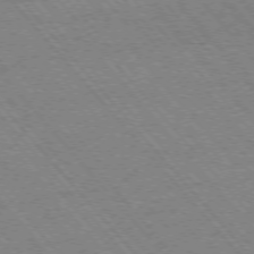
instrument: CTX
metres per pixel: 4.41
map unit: Ap
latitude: -75.9556
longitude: -86.6679
